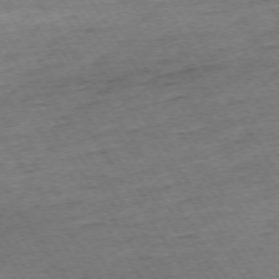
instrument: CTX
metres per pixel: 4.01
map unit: Ap
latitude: -74.0661
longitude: -84.5546
